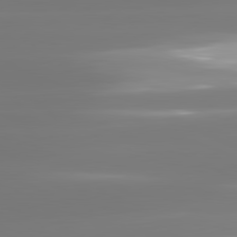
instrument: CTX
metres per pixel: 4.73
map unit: lApd
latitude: 81.1970
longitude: -134.7624
